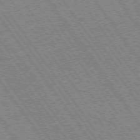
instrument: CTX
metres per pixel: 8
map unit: Hpe
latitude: 73.7639
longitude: -142.2712
